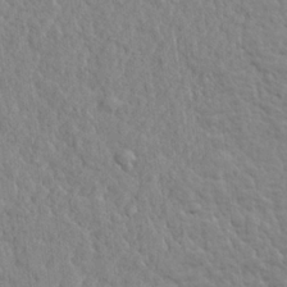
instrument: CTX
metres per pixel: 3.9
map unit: lHvf
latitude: 24.1766
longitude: 143.5777
